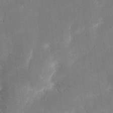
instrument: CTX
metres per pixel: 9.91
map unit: eHh
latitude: 18.3089
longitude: -70.3089
